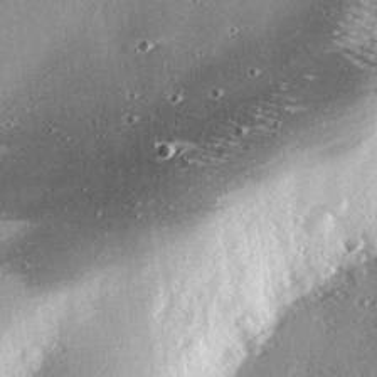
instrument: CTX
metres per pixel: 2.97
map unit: eHh
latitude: 23.3104
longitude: -89.5938
